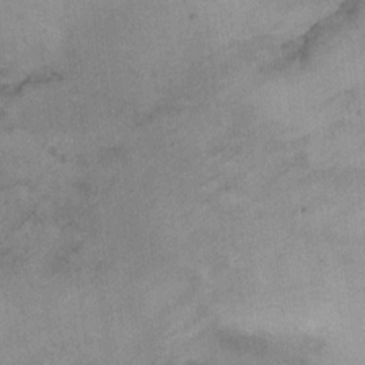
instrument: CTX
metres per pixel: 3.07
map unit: Ht
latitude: 8.3467
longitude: -38.3656
